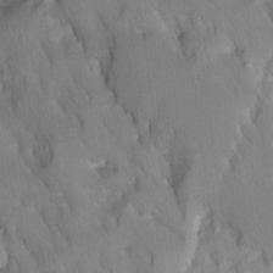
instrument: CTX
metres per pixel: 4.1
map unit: Ave
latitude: -10.6141
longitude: -118.1011
